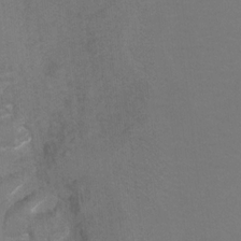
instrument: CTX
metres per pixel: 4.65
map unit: Hto
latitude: 7.1781
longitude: -36.0822
